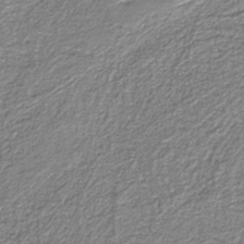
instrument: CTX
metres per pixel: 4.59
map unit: HNb
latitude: -40.0094
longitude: 51.2565
